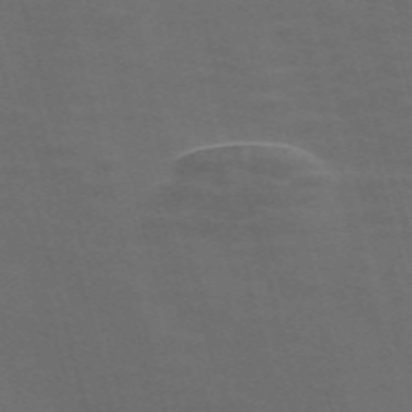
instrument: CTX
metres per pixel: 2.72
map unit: Nve
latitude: -57.9367
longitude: 65.0298
